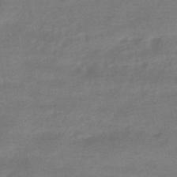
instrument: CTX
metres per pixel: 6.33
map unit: HNhu
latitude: -41.1053
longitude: 92.2362
